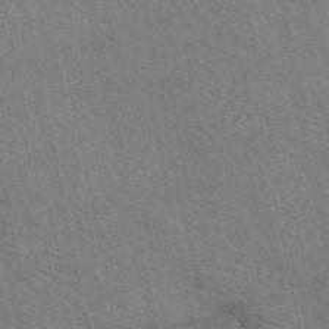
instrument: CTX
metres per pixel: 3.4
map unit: eAb
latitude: 50.2522
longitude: 107.8612
